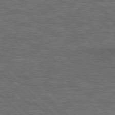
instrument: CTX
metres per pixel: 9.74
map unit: Hpe
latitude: 78.2334
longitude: -158.3278
